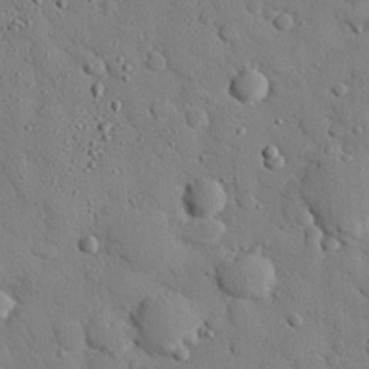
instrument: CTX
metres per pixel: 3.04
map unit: eHh
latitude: 25.7449
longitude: -78.3656
